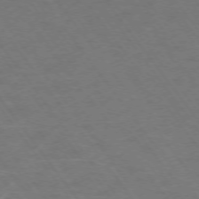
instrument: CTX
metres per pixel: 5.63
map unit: Ap
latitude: -75.1620
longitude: -70.2333
